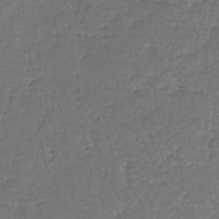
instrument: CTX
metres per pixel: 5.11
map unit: lHb
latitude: -34.2550
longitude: 71.1809
